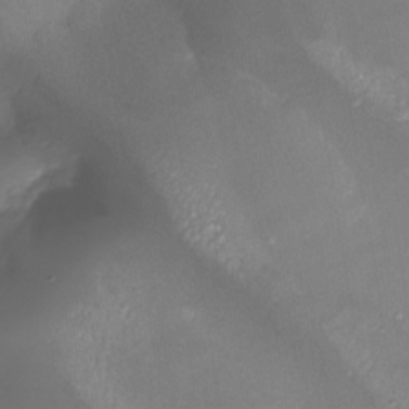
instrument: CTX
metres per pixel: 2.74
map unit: Nhu
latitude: -27.8233
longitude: -58.4790
